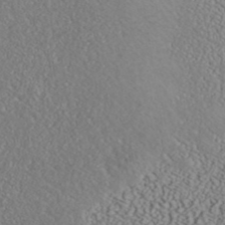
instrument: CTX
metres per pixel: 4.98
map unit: ANa
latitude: 40.2711
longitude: 18.9920
